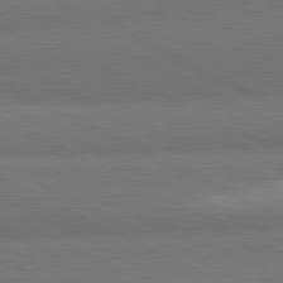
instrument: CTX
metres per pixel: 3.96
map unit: lApd
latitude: 82.1766
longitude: 159.3887
